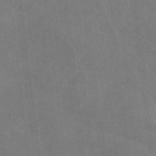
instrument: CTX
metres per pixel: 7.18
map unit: lHvf
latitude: -8.5196
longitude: -101.0270
